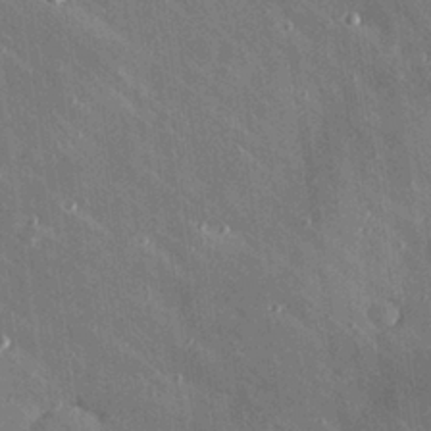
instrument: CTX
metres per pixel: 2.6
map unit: Hve
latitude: 26.2712
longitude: -90.2145
